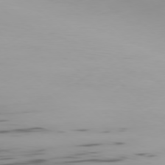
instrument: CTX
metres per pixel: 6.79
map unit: Ap
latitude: -77.7289
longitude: -65.2348
